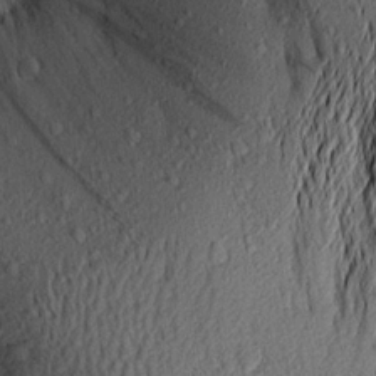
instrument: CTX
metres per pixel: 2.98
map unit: Aa
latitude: 16.4223
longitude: -146.9514
